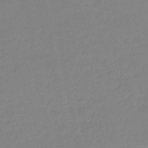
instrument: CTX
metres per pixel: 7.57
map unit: lHb
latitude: -44.3495
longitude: 59.7855
